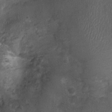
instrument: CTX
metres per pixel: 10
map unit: Nhu
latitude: 1.4804
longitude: -15.1026
